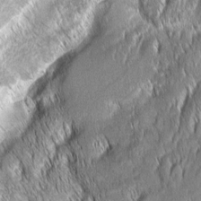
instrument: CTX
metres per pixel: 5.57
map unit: Aa
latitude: 7.6127
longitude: -131.0837
